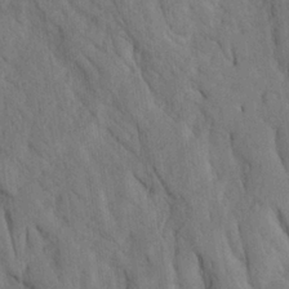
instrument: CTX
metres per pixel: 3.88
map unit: Ave
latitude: 23.4048
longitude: -134.4412
